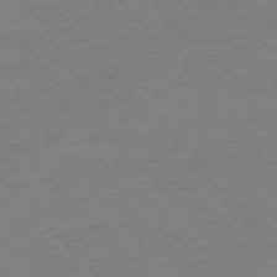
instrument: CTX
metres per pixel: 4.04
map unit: Ap
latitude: -75.0487
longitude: -78.5357
